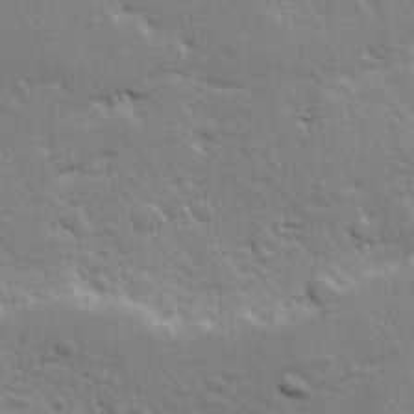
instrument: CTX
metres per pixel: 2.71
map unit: Hve
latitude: 24.3656
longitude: 144.7274
